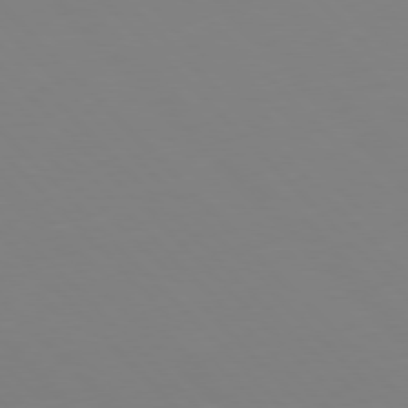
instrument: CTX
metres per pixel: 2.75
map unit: Hpe
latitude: 77.1025
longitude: -174.8758
